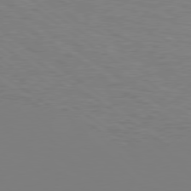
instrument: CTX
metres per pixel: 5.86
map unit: Hpe
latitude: 77.9528
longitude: 179.7477
